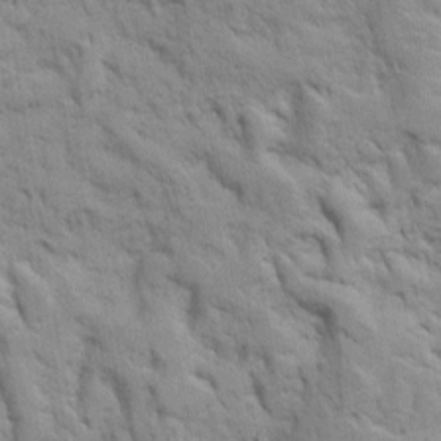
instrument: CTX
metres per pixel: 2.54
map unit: Htu
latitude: -4.0472
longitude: 151.0297
